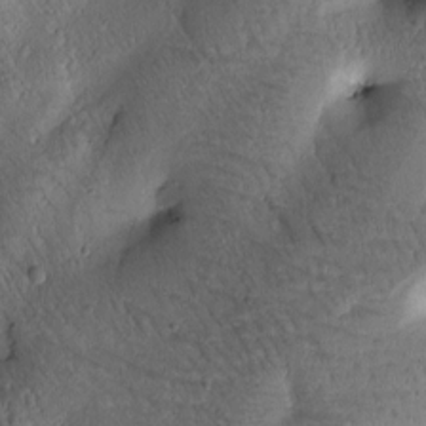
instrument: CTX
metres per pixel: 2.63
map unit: Htu
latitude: -1.0676
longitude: 170.8219
